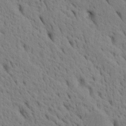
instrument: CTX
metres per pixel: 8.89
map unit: Htu
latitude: -3.8611
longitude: 152.3684
